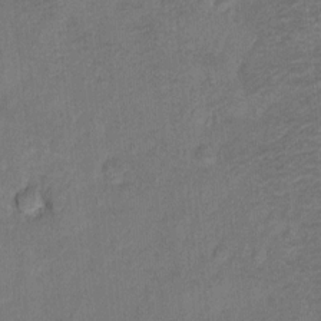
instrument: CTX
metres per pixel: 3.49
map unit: Hto
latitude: -6.6896
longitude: -35.4237
